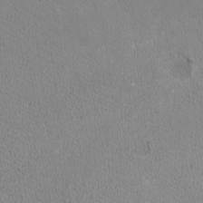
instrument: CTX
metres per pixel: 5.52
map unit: HNhu
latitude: -3.4265
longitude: -1.6694
